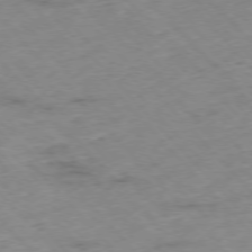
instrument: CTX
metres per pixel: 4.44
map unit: Hpe
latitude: -76.5385
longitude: -17.3293
